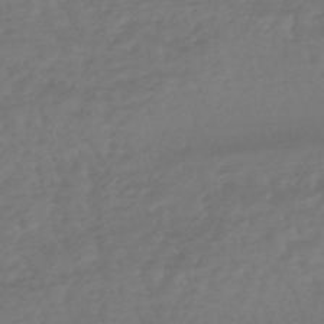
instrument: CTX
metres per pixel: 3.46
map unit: eHb
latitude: -47.0108
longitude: 79.3509
